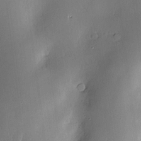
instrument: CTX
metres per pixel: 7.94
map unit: Hve
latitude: -10.0283
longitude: 174.3306
